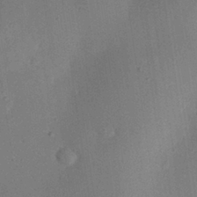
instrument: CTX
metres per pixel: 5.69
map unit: eHh
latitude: 25.3670
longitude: -70.5357
